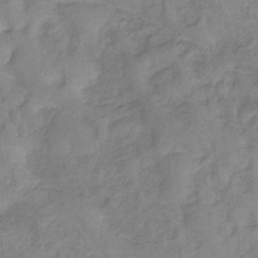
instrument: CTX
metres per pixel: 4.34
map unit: HNb
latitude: -33.1243
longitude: 59.8233
